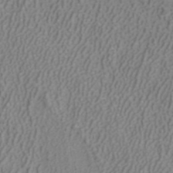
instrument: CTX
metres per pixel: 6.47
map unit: ANa
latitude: 38.4034
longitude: 23.4077
